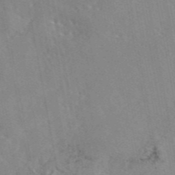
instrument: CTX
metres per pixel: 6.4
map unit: eAb
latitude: 45.9717
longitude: 112.1795
